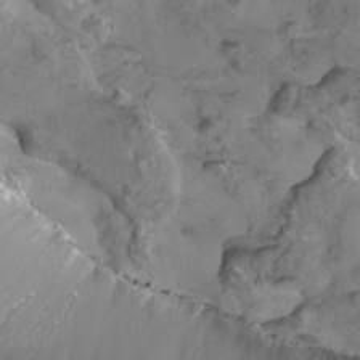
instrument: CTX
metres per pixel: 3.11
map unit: Htu
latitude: 4.0633
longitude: -20.8758
